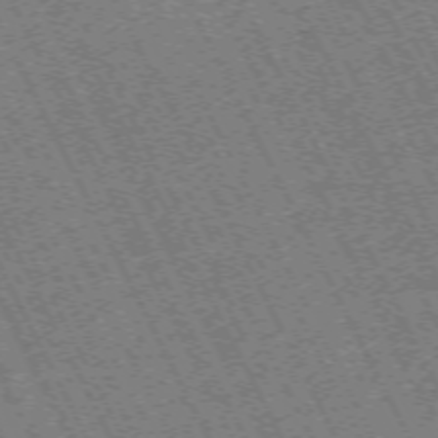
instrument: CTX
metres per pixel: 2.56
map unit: Hpe
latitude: -70.9353
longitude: 10.5763
